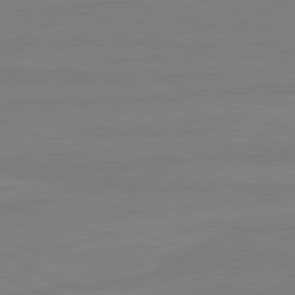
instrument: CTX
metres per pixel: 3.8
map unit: lApd
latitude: 81.3293
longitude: -179.5560
